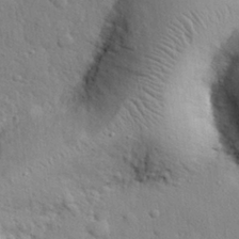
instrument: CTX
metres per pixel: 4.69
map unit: eHh
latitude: 28.1578
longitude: -75.7450
